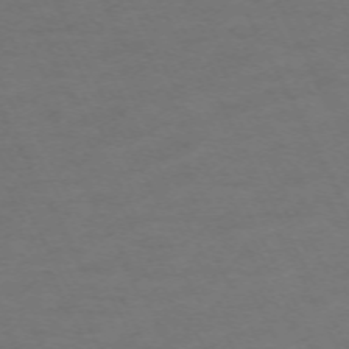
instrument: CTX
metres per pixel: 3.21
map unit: Hpe
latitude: -70.8219
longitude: 15.4644
